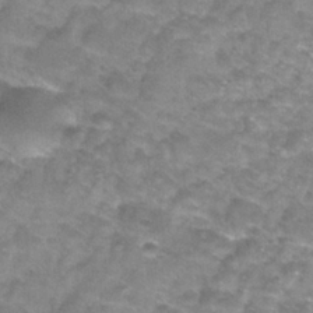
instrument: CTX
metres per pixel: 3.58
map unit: Nhu
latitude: 27.3860
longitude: -55.1592
